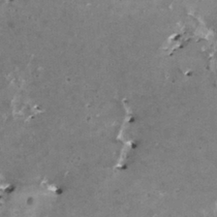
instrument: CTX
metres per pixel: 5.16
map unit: HNhu
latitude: 1.8772
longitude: 6.1794
